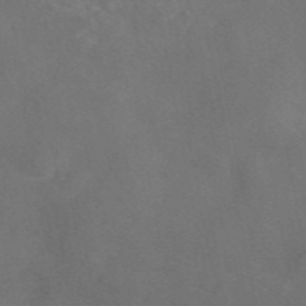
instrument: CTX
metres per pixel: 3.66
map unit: eAb
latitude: 47.1970
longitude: 117.3131
